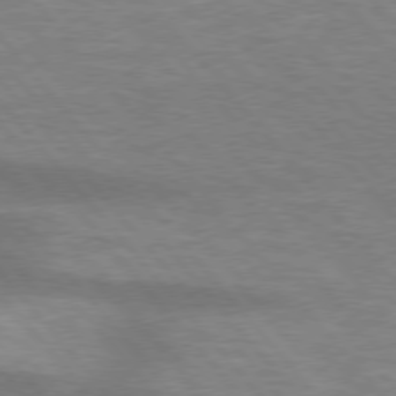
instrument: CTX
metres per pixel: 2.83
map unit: lApd
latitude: 75.8394
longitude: -58.5357
